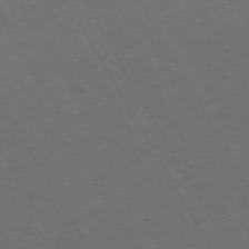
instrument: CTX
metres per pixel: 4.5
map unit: Hpe
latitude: -74.4062
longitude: 8.2550
